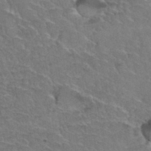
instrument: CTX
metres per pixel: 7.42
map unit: Hto
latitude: 35.3670
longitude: -45.8772
